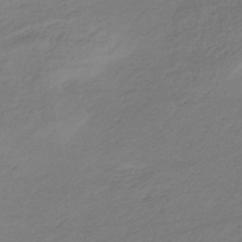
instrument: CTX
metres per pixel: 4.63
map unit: HNb
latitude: -33.7667
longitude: 64.0283
